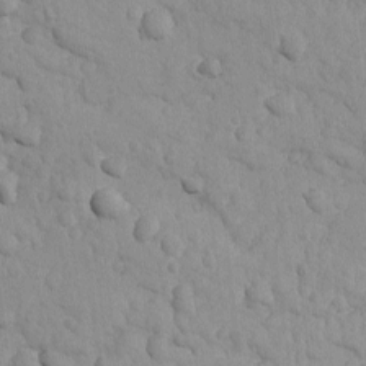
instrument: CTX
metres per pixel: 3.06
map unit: lAvf
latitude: -8.9542
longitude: -119.9906
